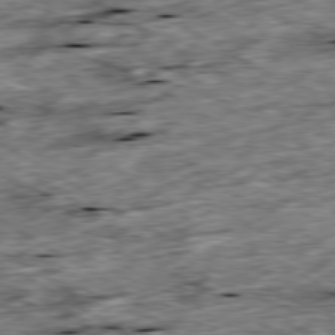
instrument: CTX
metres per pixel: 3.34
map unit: Ap
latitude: -80.0661
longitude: -90.0444
